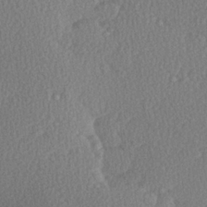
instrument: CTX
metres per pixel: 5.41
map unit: Hve
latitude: 27.0459
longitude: -93.3292
